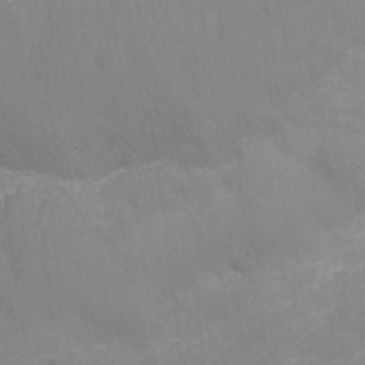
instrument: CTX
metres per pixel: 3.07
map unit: Ht
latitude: -16.3496
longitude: -43.1403
